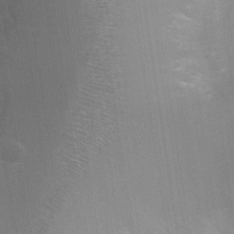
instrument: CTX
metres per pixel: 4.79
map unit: Ht
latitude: -6.1417
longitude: -29.6694
